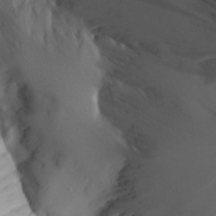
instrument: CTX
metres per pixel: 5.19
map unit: Aa
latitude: 22.1767
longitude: -146.4979
